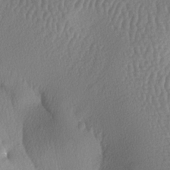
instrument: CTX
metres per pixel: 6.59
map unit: lAa
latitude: -7.5966
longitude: -129.1592
